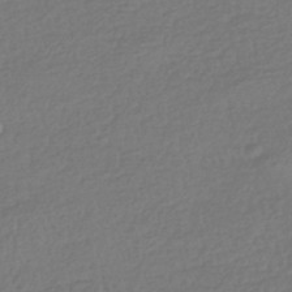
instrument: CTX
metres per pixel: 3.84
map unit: HNhu
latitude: -42.5384
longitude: 97.8800
